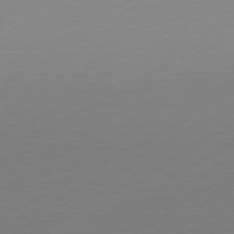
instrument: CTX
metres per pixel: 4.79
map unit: Hpe
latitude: -81.4266
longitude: 13.3321
